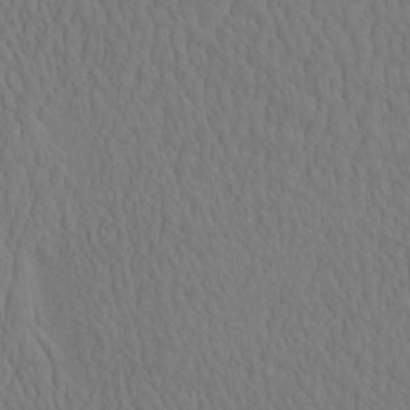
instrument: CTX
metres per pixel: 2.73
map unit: eHh
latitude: -2.8030
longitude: 15.7100
